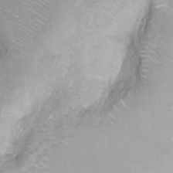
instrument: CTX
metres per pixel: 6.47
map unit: Hto
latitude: 6.8002
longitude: -36.1011
